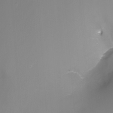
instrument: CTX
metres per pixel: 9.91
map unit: Nhu
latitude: -7.9178
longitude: -93.1403
